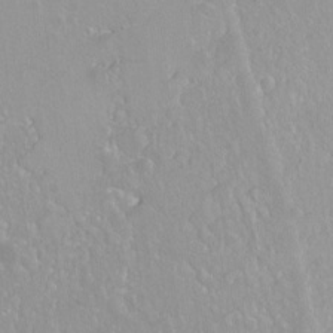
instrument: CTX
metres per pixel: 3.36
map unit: Hto
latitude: -6.8786
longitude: -47.1781
